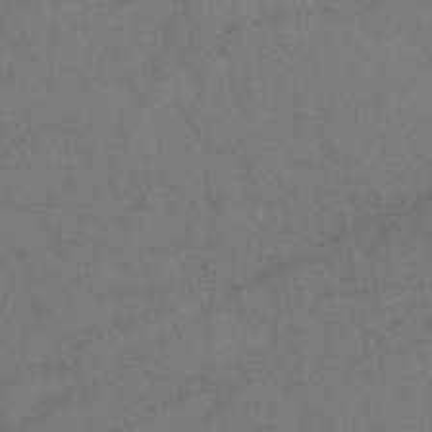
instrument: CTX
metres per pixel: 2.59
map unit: eAb
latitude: 47.8773
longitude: 110.5006
